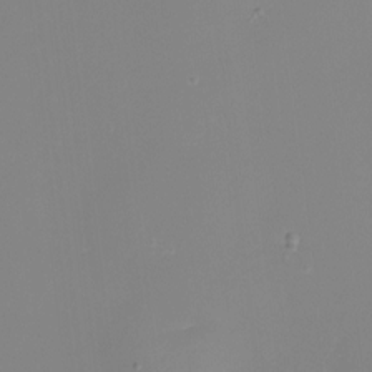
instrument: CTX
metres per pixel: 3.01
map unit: Nhu
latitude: -8.6329
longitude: -82.1388
